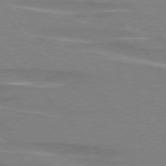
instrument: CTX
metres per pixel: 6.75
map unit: lApd
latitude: 75.7828
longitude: -81.3104
